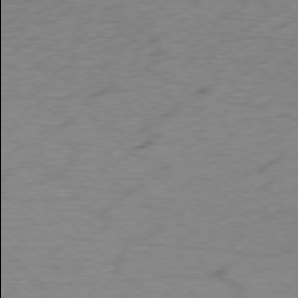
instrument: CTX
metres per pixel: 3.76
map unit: Ap
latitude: -75.8045
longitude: -77.9906
